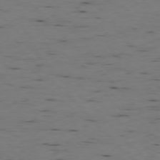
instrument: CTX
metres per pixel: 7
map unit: Ap
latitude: -76.9353
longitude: -90.0255
